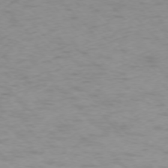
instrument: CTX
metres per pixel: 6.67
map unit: Ap
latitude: -76.3873
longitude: -65.4237
